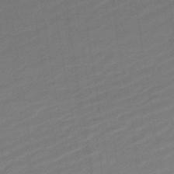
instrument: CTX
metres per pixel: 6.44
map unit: lHb
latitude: -46.6140
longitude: 59.1620
